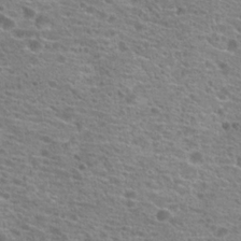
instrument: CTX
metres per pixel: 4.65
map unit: Hto
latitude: 20.0633
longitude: -41.7260
